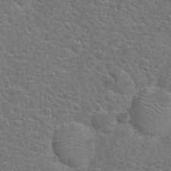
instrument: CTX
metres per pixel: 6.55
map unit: Hto
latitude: 18.2522
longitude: -41.9528
